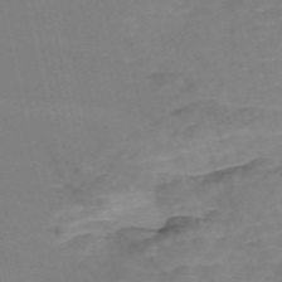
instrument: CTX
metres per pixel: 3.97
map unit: Nve
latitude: -57.8233
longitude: 61.0864
